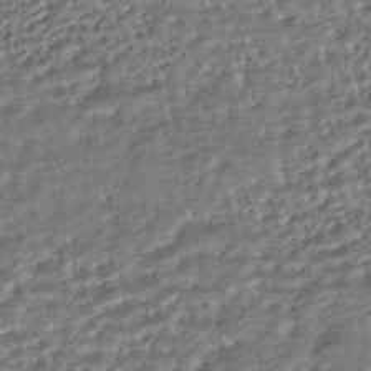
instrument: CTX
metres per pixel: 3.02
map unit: HNhu
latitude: -43.5777
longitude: 107.8989
